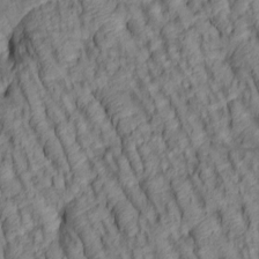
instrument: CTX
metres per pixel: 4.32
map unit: lAa
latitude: 5.4048
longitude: -116.2334
